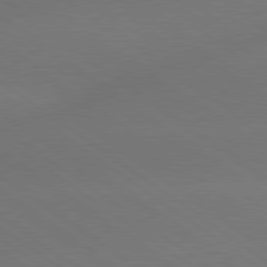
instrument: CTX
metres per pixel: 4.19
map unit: lApd
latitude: 79.1214
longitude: -151.5749
